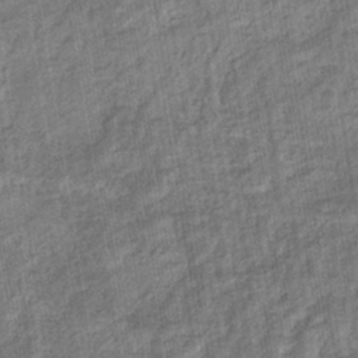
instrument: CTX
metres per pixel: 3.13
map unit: eHb
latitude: -36.8219
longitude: 79.7666
